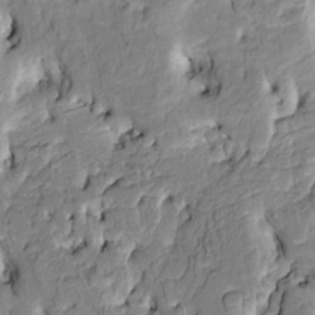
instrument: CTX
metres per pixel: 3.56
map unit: HNhu
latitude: 8.1011
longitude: -2.9136
